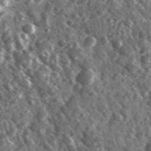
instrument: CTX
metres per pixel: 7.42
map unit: Ave
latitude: 37.7639
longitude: -107.5560
